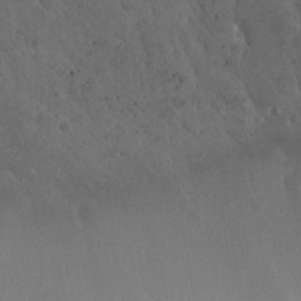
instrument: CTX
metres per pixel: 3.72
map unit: Nhu
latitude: 26.8380
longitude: -50.4034
